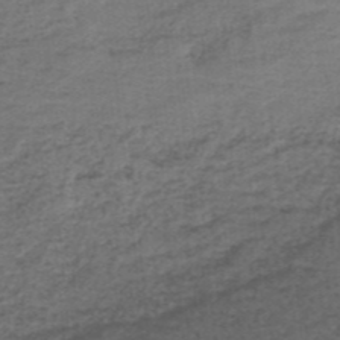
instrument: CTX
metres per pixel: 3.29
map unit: HNb
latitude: -34.8219
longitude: 60.2362
